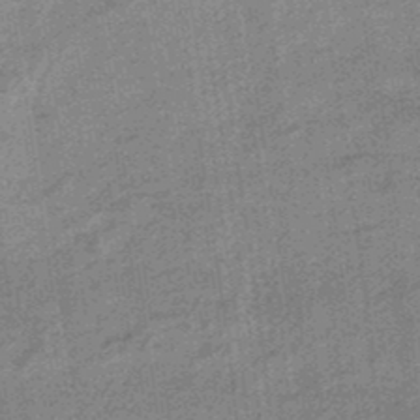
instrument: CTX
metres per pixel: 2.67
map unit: HNb
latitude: -35.1242
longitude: 57.5399
